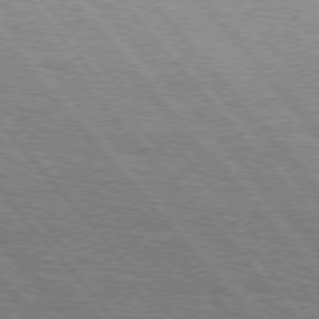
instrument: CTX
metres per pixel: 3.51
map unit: Hpe
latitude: 75.9717
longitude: -153.8395
